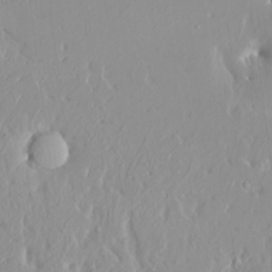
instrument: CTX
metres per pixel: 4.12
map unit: HNhu
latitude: 2.4223
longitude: 7.5399
